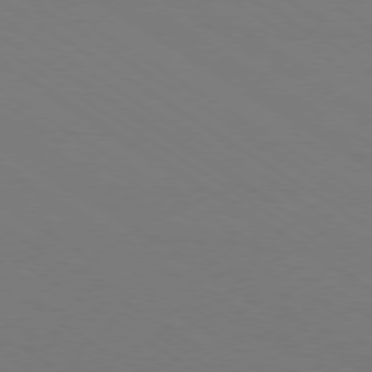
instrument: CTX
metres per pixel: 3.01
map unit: Ap
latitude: -79.7288
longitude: -65.6694
